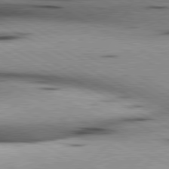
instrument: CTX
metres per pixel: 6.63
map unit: lApd
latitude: 80.4601
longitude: 156.5385
